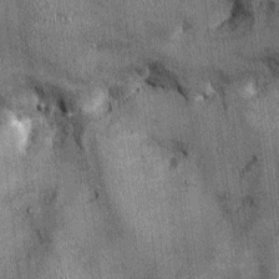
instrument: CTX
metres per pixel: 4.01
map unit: Ht
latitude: -2.2550
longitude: -12.8002
